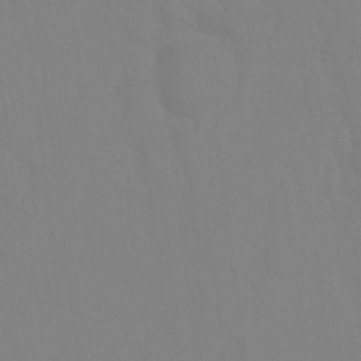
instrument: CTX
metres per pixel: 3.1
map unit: Ht
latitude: -9.1809
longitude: -34.8191
